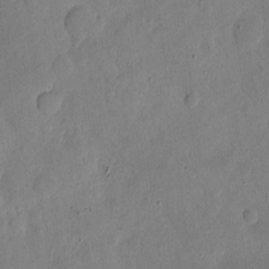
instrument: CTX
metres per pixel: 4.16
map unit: eHh
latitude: 5.2915
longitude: -71.4993
